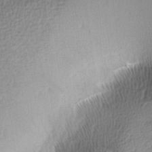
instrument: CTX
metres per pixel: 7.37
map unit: lAa
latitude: -8.8975
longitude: -124.9702
